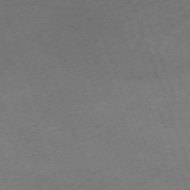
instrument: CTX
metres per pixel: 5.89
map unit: Nhu
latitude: -67.6344
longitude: 40.2361
